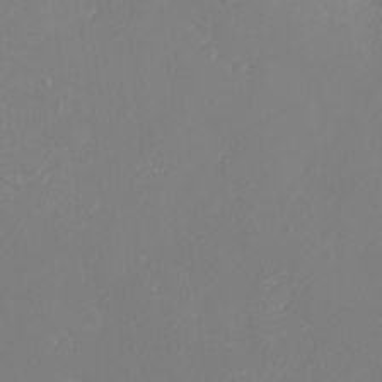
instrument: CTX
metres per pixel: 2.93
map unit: eHh
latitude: -3.0297
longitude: -75.2915
